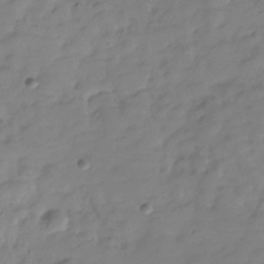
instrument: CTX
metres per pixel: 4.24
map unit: Hve
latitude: -29.6344
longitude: 90.6708
